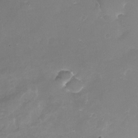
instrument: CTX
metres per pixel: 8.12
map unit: Nhu
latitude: -17.8045
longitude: -58.1011
